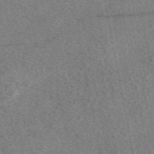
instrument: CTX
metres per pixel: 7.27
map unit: eAb
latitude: 48.9325
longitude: 109.6533
